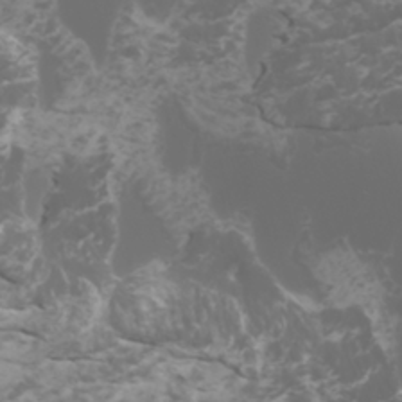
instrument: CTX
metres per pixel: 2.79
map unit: Htu
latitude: -5.5777
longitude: -74.1578
